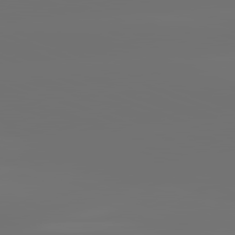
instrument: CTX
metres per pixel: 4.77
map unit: lApd
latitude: 82.2144
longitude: -154.1578
